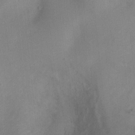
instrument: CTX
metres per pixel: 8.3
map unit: Ht
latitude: -2.4440
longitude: -32.8569
